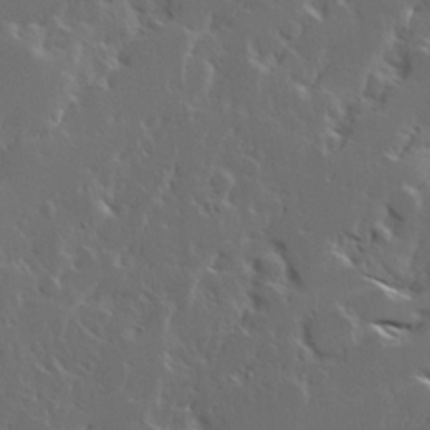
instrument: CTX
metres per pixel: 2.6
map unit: Ave
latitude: 14.9703
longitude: -137.6883
